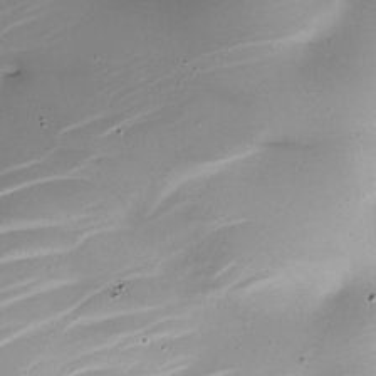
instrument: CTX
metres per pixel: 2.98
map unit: Nhe
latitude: -19.6911
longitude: 143.9178
